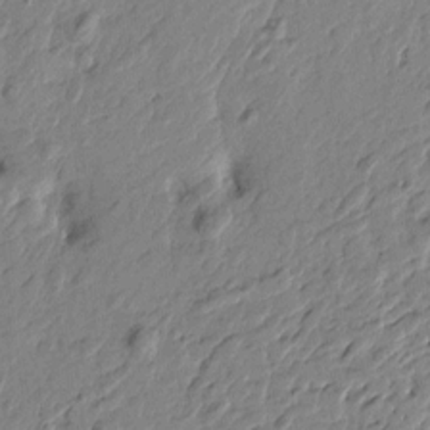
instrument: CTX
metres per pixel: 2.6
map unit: Htu
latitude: -2.0472
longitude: -179.2915
